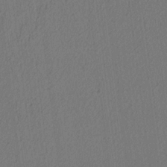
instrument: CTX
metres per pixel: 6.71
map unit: lAvf
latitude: 7.3293
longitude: 165.3132
